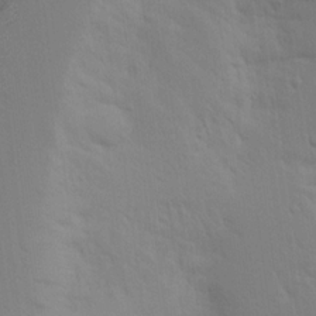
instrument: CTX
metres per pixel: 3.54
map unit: Aa
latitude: 18.0633
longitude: -142.9136
